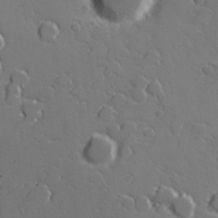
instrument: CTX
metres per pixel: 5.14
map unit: lHvf
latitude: 27.1970
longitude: 142.4440
